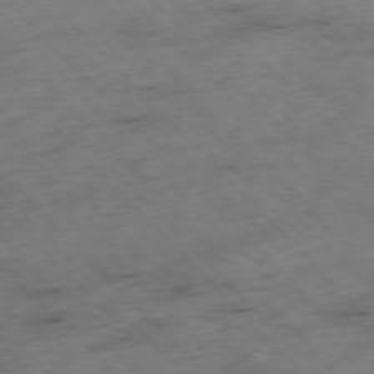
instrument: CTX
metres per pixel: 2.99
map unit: Hpe
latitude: -76.8597
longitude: -16.9892
